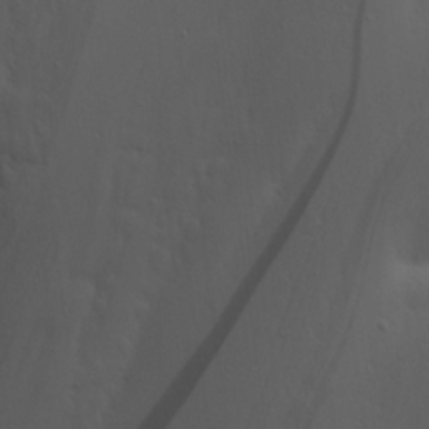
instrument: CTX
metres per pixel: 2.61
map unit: Ave
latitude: 23.0269
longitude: -132.8569
